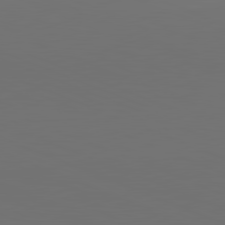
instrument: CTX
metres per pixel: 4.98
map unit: lApd
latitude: 81.6505
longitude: 146.2172
